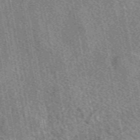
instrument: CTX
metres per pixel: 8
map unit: eAb
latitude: 49.7450
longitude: 115.1998
